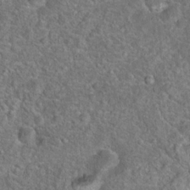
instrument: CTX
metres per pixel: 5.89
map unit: Hto
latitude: 18.4412
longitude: -42.7813
